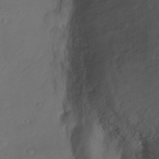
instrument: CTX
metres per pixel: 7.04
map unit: Ht
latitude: 1.3292
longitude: -35.0458
